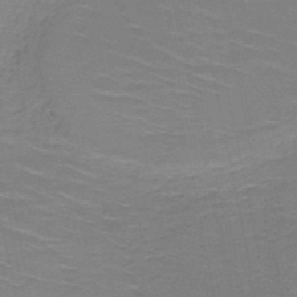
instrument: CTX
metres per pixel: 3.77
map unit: HNb
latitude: -50.0283
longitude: -47.9150
